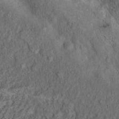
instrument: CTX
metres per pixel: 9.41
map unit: Nhu
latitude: 11.2348
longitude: -27.0459
